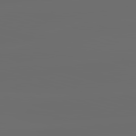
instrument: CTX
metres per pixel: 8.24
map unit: lApd
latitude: 83.8205
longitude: -130.5168
